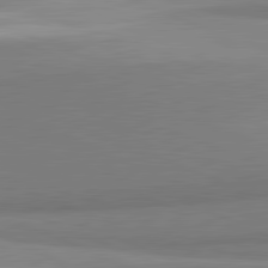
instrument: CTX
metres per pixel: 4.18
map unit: lApd
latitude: 81.9150
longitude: 160.1228
